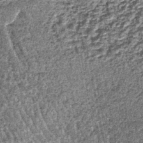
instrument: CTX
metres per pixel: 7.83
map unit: lHb
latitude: -39.1998
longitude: 64.9731
